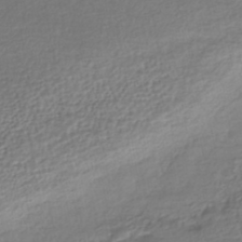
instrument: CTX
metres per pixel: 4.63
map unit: HNhu
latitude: -45.4832
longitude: 103.5966
